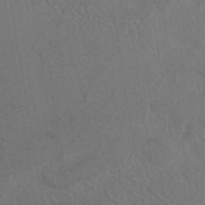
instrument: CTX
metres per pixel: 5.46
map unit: ANa
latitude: 40.5545
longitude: 29.2376
